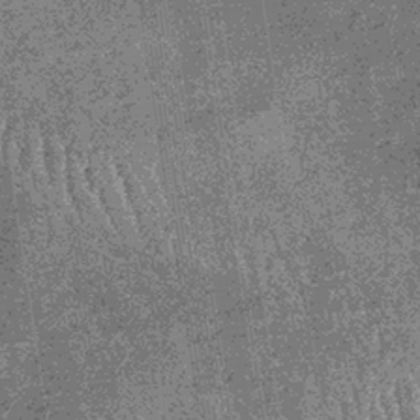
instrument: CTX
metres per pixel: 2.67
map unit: lHb
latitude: -36.6707
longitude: 67.6155
